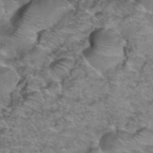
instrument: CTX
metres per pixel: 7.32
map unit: Hto
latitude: 39.0458
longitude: -44.4412
